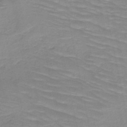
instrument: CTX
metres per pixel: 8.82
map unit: HNb
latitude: -49.5777
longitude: -49.8583
